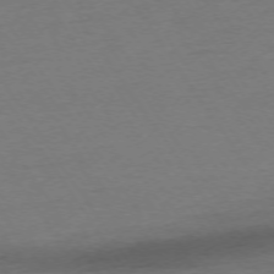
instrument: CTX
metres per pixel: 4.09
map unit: Ap
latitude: -74.3118
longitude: -85.8017
